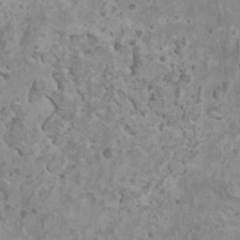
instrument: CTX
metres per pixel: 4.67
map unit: HNhu
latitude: 0.4979
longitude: 3.8611
